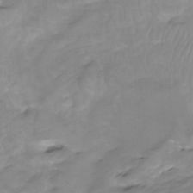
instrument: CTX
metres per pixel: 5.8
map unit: Nhu
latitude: -5.3698
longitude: -76.9891
